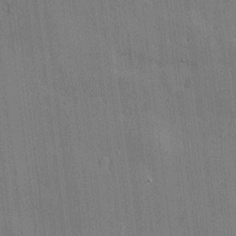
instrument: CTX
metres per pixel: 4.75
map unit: Htu
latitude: -7.4265
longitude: 175.9556
